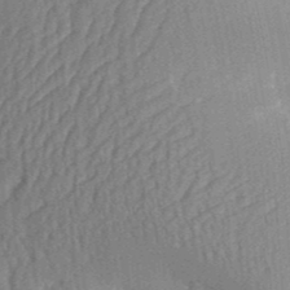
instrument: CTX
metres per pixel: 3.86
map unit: Aa
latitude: 31.3482
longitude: -142.2145
